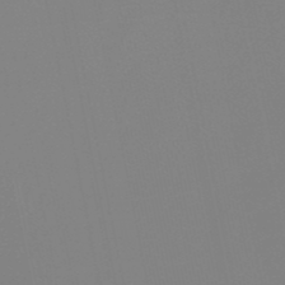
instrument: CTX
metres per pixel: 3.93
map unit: lHb
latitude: -49.1998
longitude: 69.7855
